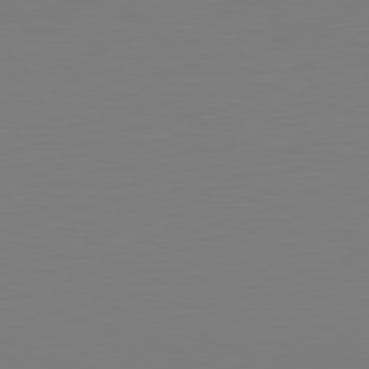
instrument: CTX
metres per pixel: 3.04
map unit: Hpe
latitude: 78.8002
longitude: -173.8583
